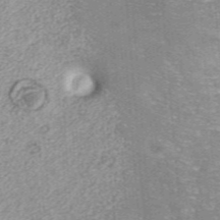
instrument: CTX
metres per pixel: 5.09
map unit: ANa
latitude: 36.4790
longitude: 15.1243
